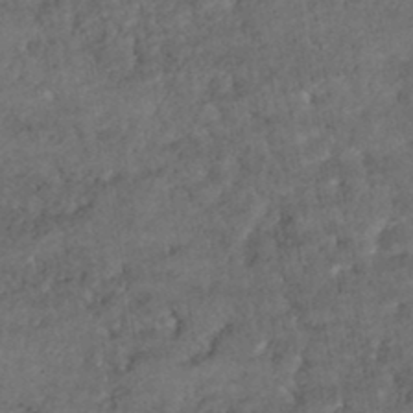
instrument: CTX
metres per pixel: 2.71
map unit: HNhu
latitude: -45.9367
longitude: 104.8219
